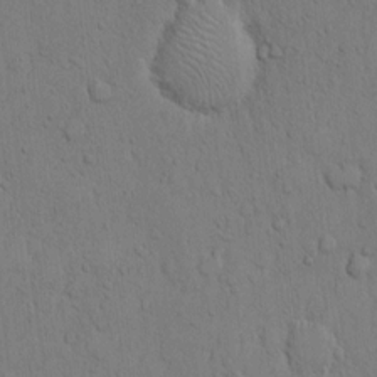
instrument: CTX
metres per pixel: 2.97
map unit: Hto
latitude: 11.2915
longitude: -57.8772
